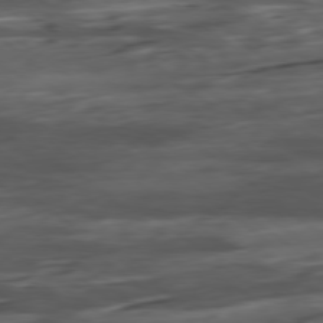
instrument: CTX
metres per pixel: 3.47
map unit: Hpe
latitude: -79.1053
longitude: -17.8772
